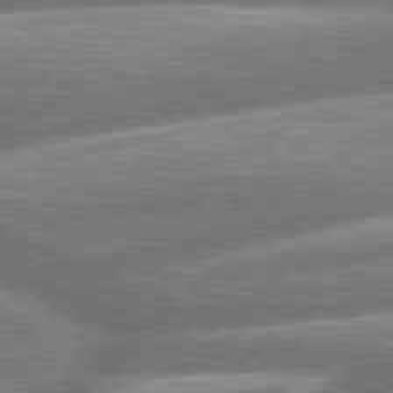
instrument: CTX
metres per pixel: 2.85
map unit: lApd
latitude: 79.8017
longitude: -159.9150
